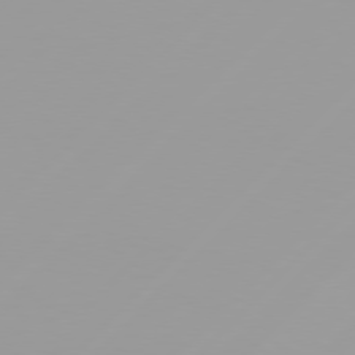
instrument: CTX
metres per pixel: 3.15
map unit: Hpe
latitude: 77.4426
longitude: -138.8758
